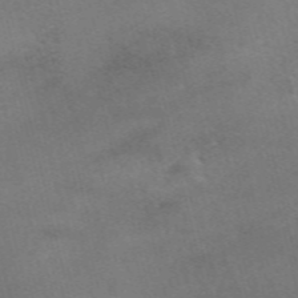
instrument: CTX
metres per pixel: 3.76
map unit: ANa
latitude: 51.5182
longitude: -71.5182
